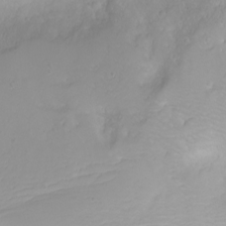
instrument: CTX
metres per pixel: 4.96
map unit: Nhu
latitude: -4.8030
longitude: -79.8961
